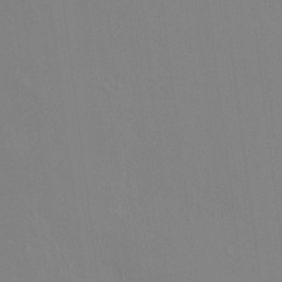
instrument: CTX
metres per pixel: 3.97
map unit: HNhu
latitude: 7.2348
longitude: 12.4440
